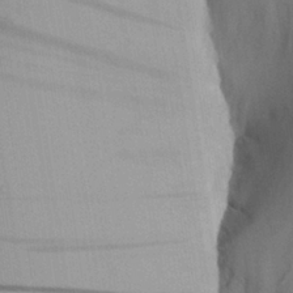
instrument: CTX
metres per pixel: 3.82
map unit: Aa
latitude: 27.1403
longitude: -131.2726
